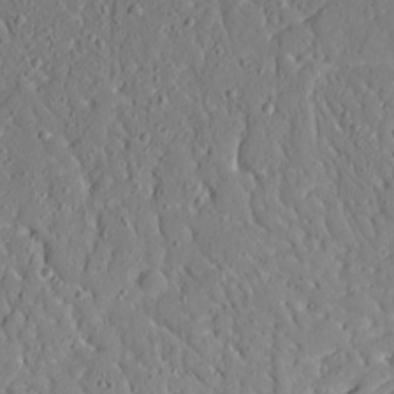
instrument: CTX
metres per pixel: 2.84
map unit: Aa
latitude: 14.7625
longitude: -140.5167
